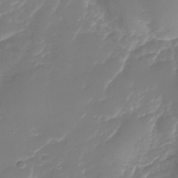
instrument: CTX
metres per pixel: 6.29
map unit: Nhu
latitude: -29.9745
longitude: -71.6883
